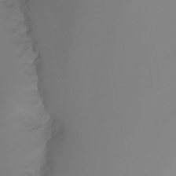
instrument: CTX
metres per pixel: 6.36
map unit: Nhu
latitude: -6.7463
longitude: -84.4412
